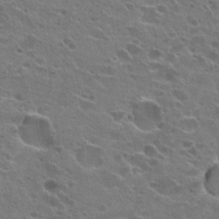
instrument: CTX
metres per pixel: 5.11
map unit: Hto
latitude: 22.1578
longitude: -42.1011
